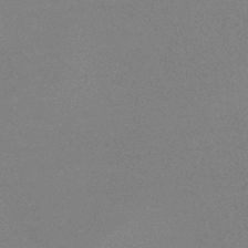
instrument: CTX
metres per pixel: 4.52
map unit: HNb
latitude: -34.8219
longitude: 52.9352
